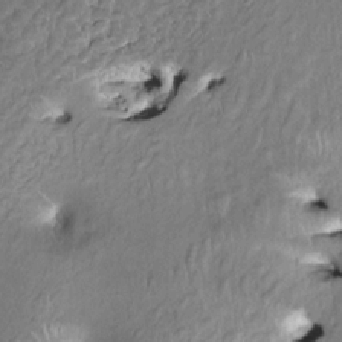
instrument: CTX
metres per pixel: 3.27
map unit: HNhu
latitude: 3.0647
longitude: 8.5574
